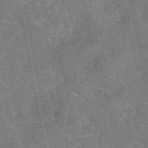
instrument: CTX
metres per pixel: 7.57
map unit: eAb
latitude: 46.9892
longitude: 103.6533
